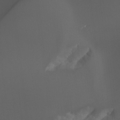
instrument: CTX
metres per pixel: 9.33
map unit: Aa
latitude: -8.9731
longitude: -78.1011
